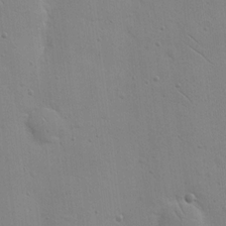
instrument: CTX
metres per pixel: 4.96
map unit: Nhu
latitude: 16.7246
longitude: -78.2901
